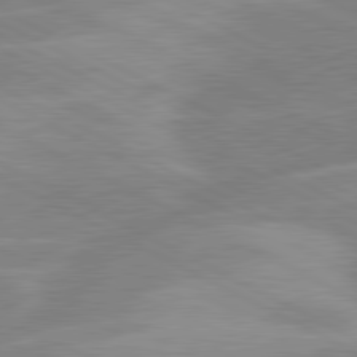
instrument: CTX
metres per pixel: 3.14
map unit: lApd
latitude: 80.7057
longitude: -125.0269
